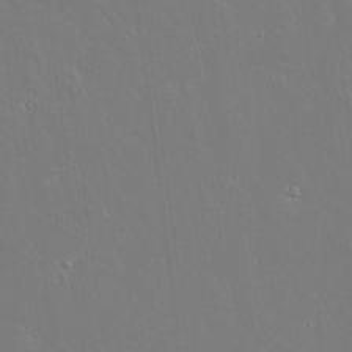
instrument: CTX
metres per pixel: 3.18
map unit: lAvf
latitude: 14.9136
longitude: -129.3670
